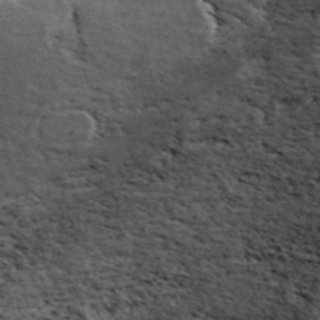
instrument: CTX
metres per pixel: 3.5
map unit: ANa
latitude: 44.8380
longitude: 44.9731
